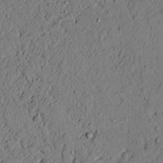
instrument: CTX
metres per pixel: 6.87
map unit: lAvf
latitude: 4.9892
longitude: 167.6344
